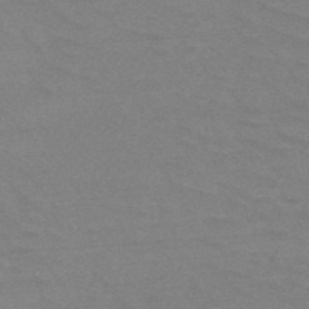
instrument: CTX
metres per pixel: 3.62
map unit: HNb
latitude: -52.5573
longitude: -43.4804
